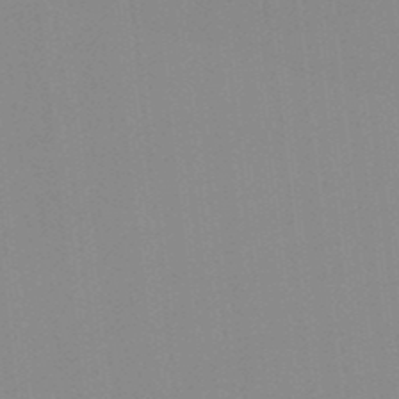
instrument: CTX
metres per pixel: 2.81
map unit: lHb
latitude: -48.5196
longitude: 81.1998
